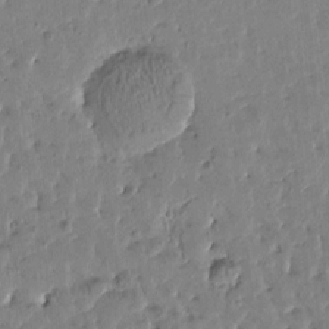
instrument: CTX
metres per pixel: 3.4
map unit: Htu
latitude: -0.4440
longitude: -179.0837
